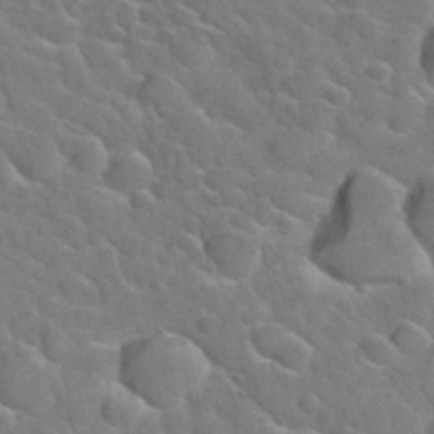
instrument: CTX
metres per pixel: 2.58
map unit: Hto
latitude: 35.5182
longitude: -49.1214
